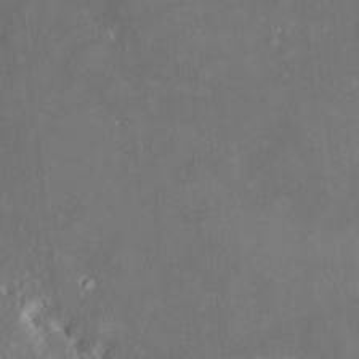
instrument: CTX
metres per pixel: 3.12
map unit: HNhu
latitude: 6.7624
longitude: 8.6896
